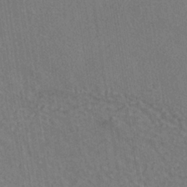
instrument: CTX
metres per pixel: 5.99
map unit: ANa
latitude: -36.7085
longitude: 94.5384
